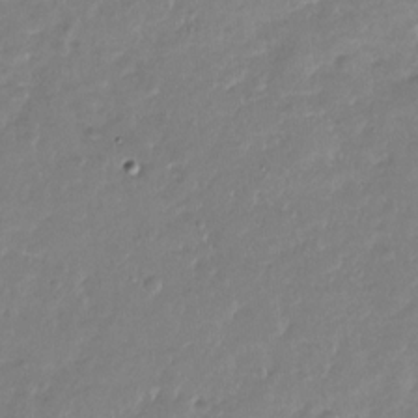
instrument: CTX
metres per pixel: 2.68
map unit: Nhu
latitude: -28.0283
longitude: -61.1214
